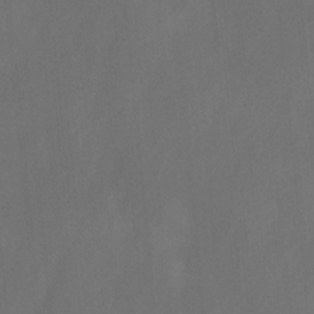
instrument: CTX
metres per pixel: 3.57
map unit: Ave
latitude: -0.6519
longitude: -113.0080
